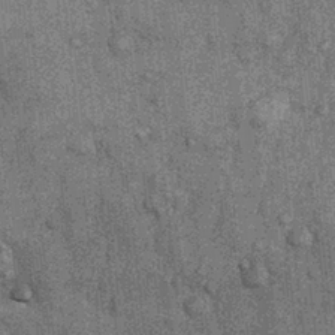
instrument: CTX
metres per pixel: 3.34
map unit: Nhu
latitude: 6.9136
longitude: -23.9906
